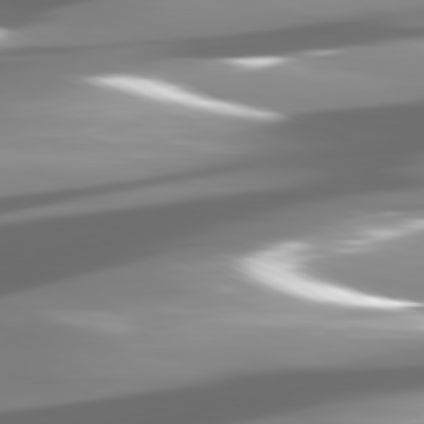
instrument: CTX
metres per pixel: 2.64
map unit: lApd
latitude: 80.8758
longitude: -145.5749
